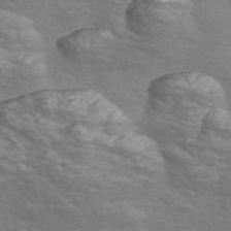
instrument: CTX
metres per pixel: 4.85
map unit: Nve
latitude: -56.6518
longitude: 52.9163
